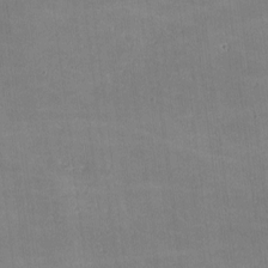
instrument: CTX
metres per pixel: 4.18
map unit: lHvf
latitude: -9.3132
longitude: -101.5371
